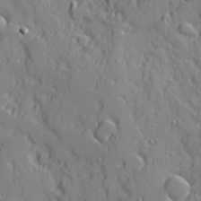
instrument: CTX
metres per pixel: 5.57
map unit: Ave
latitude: 11.1403
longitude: -101.4804
